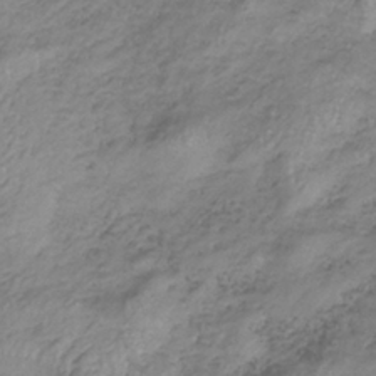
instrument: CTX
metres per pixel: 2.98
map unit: lHb
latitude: -34.2739
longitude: 67.6344
